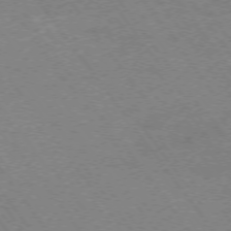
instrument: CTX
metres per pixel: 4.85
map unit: Ap
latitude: -75.4266
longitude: -71.9717
